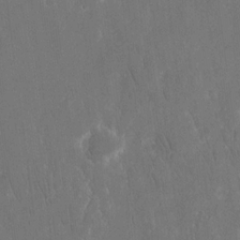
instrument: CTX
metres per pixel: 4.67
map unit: eHh
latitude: 15.4994
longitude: -72.9136
